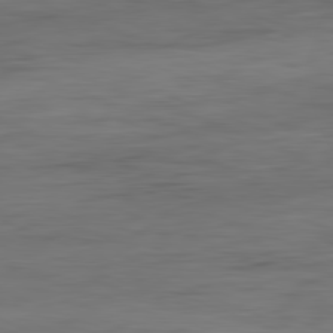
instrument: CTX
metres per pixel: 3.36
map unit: Ap
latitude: -82.0283
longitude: -74.8002
